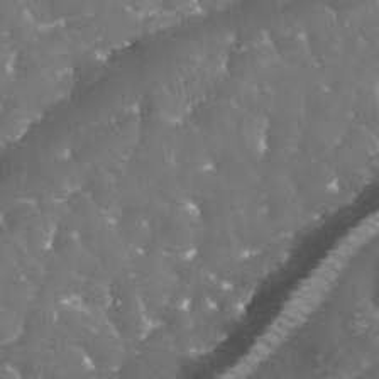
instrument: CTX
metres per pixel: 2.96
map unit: eHh
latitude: 33.8772
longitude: -63.4049
